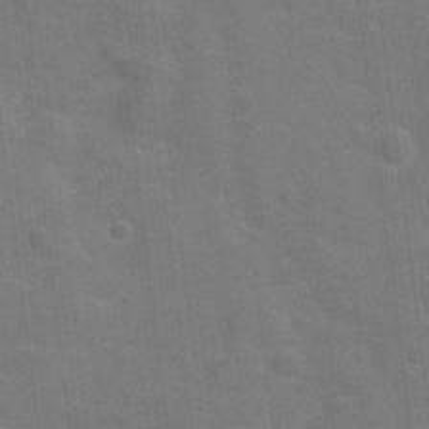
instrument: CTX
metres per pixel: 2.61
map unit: Hve
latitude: 18.9324
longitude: 151.9367
